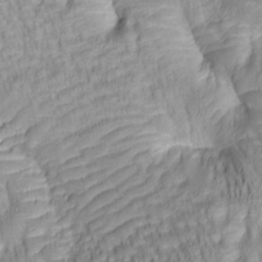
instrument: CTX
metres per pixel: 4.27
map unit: lAa
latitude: 6.2711
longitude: -115.1781
